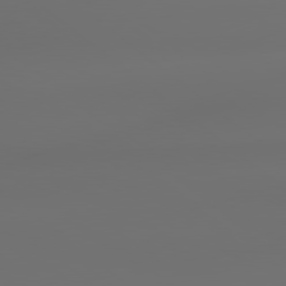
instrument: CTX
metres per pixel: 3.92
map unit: Hpe
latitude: 79.0648
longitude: -135.2537
